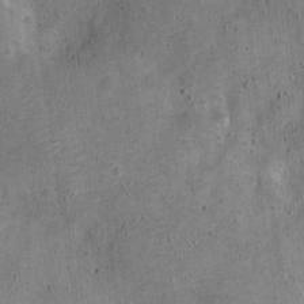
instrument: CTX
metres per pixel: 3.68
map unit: Nve
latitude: -25.1053
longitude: 105.4265
